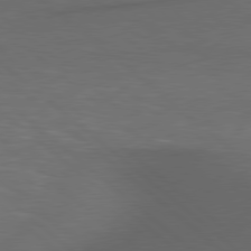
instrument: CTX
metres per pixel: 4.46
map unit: lApd
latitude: 78.6680
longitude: -177.9906
